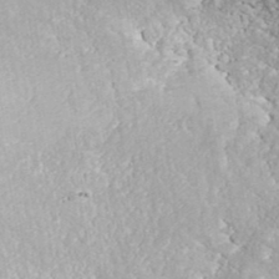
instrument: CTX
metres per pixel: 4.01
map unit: ANa
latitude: 39.9717
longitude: 30.3684
